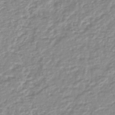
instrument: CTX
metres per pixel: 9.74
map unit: lHb
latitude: -44.5196
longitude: 78.5007
